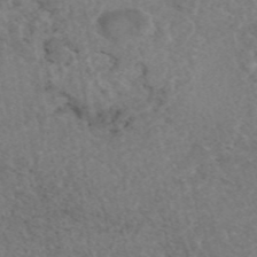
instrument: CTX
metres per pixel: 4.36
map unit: eAb
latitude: 44.9702
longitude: 115.4454
